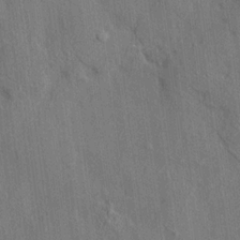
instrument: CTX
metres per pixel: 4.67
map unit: HNhu
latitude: 12.7813
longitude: 10.0472
